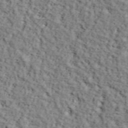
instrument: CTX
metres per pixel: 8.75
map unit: lHvf
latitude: 38.1389
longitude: -86.7813
